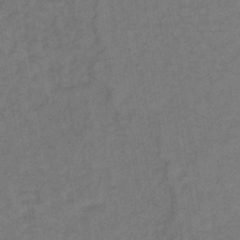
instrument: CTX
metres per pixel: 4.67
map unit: lHb
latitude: -39.4077
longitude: 72.6140
